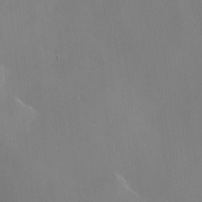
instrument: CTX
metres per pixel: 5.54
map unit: Hve
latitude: -10.5007
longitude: 176.0472
